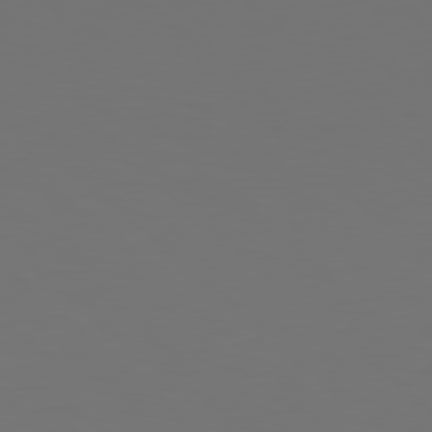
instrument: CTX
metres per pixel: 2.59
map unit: Hpe
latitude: 78.3656
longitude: -173.7827
